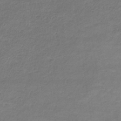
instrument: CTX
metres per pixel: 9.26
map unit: eHb
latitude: -32.0661
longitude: 68.1794
